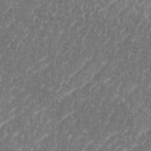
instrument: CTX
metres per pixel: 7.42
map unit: eHh
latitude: 35.2348
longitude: -134.4979
